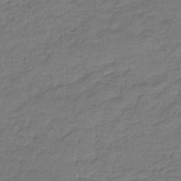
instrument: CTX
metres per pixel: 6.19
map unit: lHb
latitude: -44.9164
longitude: 59.6532
